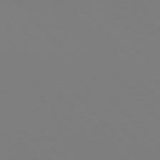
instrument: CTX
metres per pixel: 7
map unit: Hpe
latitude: 77.4237
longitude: -174.1011
